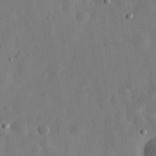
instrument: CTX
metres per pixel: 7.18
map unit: eHh
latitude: 30.9325
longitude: -75.6883
